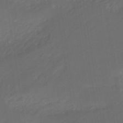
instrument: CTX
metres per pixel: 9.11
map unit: eHb
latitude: -47.1242
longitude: 85.2187
